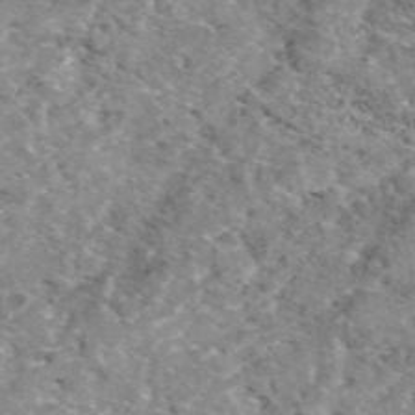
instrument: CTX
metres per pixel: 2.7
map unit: eAb
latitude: 48.9892
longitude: 110.1416
